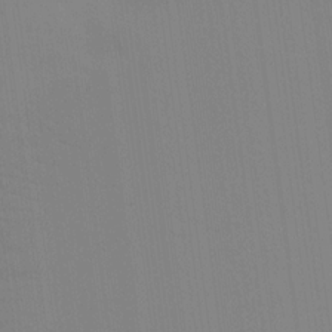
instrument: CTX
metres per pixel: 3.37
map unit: Ave
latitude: 17.4049
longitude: -128.9514
